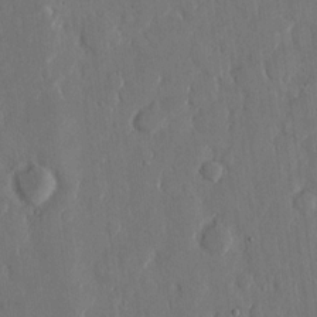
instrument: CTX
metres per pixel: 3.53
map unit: eHh
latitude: 13.6883
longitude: -70.2522
